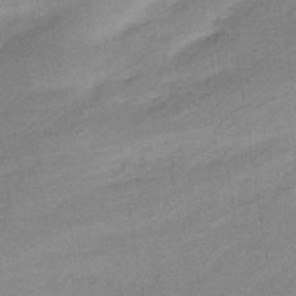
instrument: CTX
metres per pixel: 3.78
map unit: HNhu
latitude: -42.9352
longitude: 90.6897
